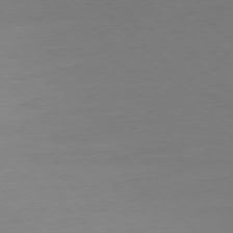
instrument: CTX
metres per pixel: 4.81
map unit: Ap
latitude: -78.2361
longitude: -56.7246
